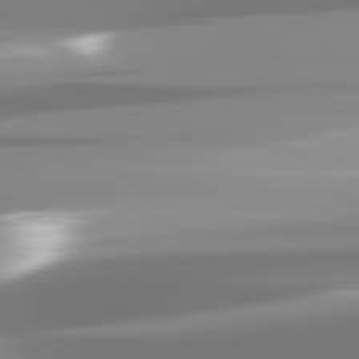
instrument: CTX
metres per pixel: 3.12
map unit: lApd
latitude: 82.0822
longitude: -139.4426
